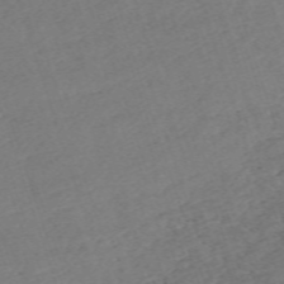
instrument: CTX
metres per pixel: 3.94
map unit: eHh
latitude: -62.9163
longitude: 53.5777
